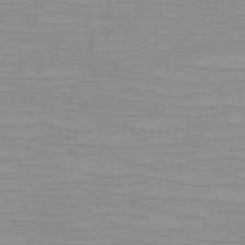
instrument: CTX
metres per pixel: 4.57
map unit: eHh
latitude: -5.1809
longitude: -83.3103
